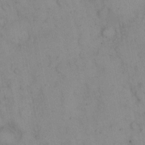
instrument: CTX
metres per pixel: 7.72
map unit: eHh
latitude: 22.8758
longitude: -62.2334
